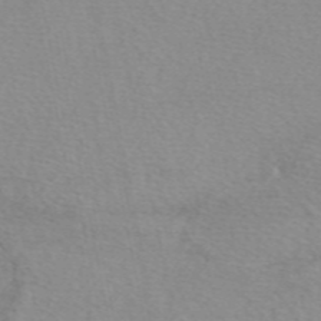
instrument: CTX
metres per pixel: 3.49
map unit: eAb
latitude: 49.8205
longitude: 106.8219
